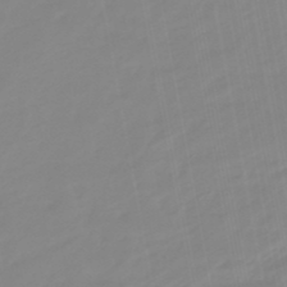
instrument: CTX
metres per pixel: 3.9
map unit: eHb
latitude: -48.3873
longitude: 84.3873
